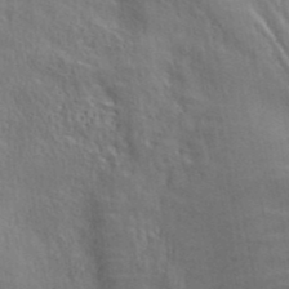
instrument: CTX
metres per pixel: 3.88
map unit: ANa
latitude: 41.4615
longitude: 54.6330
